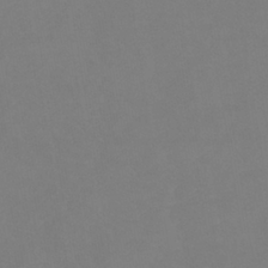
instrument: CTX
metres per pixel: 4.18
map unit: lHb
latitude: -37.7855
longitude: 74.3496
